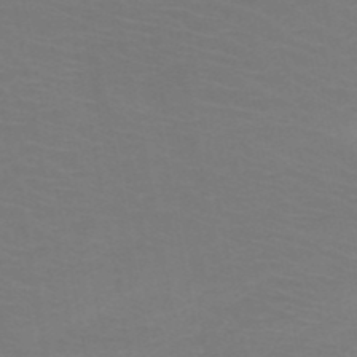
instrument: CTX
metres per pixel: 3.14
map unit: HNb
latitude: -48.8786
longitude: -46.3090
